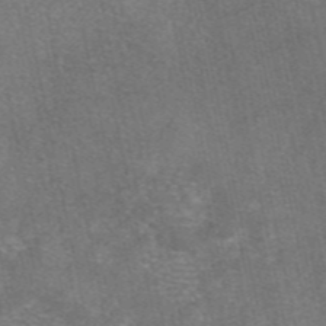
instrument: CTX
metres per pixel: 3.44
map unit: eAb
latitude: 47.4616
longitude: 104.9730
